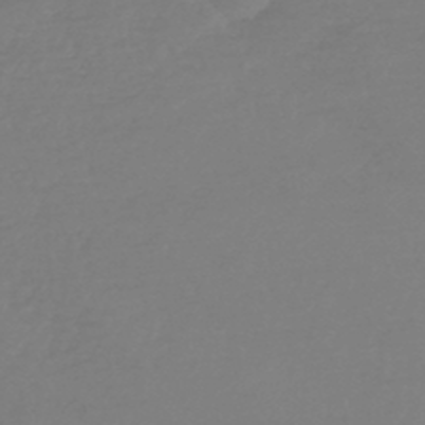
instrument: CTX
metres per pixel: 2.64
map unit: lHb
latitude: -45.0486
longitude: 71.2565
